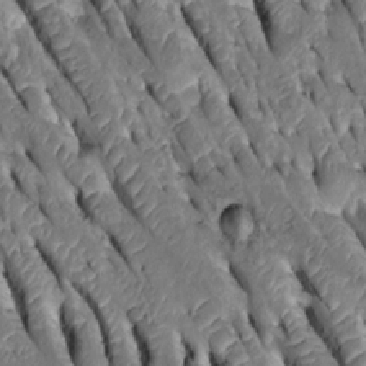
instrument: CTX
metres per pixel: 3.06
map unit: Htu
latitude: -0.1795
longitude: 148.3685
